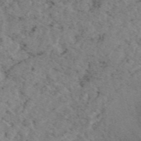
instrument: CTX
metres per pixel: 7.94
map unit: eAb
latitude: 48.8947
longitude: 108.2173
